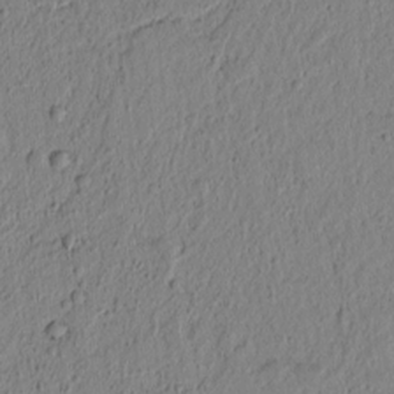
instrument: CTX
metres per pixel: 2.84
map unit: lAvf
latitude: 5.7827
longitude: 166.2173
